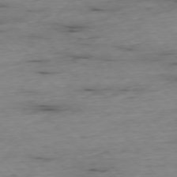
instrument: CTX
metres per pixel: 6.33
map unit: Ap
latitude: -76.8597
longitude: -90.9892
